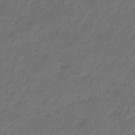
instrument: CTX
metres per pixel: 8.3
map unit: eHb
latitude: -46.6707
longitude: 85.1242
